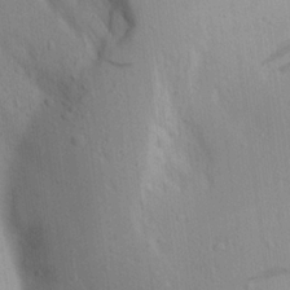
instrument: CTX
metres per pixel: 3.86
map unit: Aa
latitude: 17.1592
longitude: -149.0647
